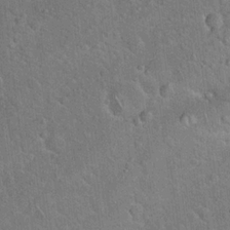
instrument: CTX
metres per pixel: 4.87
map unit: Hto
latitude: 19.1970
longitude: -50.6868
